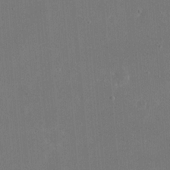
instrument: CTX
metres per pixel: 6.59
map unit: eHh
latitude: 19.8205
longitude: -67.8205
